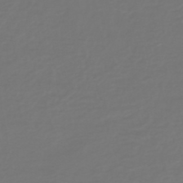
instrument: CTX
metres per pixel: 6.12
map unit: HNb
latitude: -46.9919
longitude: 54.6519
